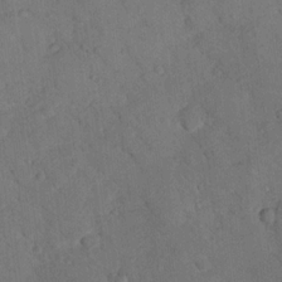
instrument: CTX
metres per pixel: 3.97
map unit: lHvf
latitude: 13.1214
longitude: 178.3684
